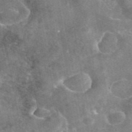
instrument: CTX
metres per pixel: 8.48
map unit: eAb
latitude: 45.7260
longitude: 123.5777
